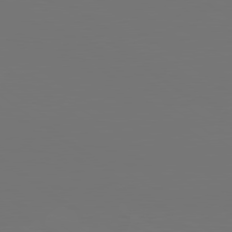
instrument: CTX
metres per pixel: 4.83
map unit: lApd
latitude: 79.7639
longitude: 158.7274
